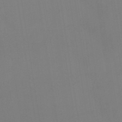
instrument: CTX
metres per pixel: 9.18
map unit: lHb
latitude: -48.9353
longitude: 67.5966
